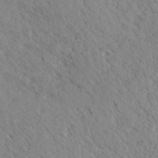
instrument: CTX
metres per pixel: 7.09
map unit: eHh
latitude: 34.9324
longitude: -140.3656
